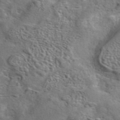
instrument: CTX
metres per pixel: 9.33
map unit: eAb
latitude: 42.2523
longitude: 104.1228
